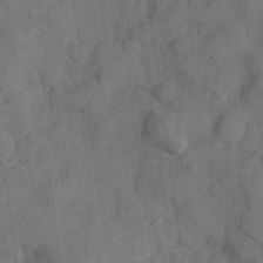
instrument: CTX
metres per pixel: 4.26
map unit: Hve
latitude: 24.7813
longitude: 147.9745
